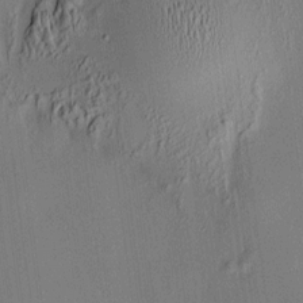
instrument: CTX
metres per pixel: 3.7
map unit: HNhu
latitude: 7.6694
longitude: 13.0675
